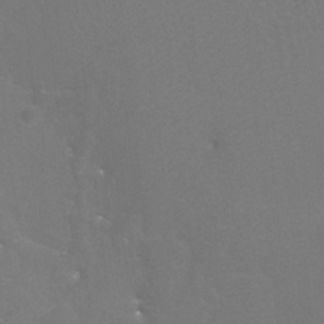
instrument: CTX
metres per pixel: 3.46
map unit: Htu
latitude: -7.1242
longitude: -33.2915
